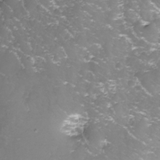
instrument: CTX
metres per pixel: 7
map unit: Nhe
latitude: -27.8044
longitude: -109.5371
